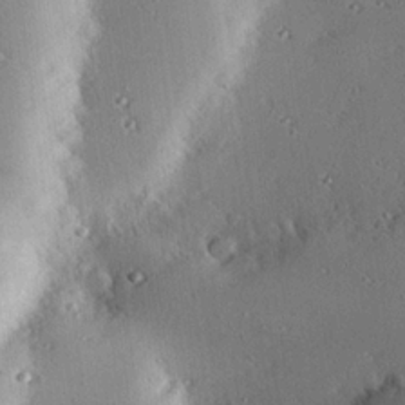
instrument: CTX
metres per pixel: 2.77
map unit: eHh
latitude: 22.8569
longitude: -90.6302
